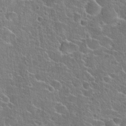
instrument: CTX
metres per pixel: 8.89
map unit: Hto
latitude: 22.9325
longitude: -44.7246
